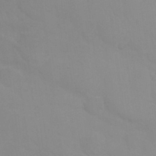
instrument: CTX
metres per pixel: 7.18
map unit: Nhu
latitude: 27.8395
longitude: -54.5168
